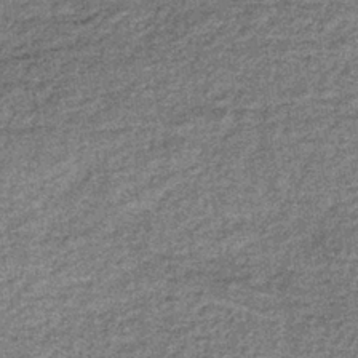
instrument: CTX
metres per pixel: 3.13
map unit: lHb
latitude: -38.3495
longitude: 65.6911
